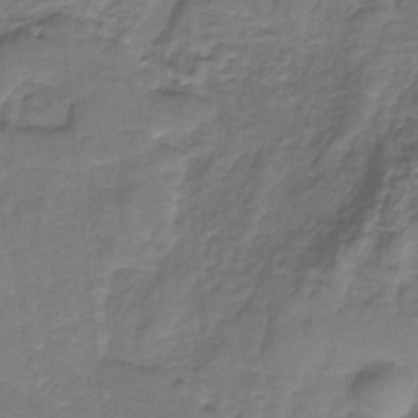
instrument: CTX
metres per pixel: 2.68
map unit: HNb
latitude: -35.6344
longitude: 57.6911
